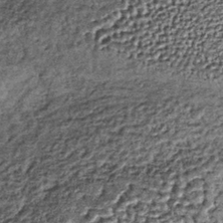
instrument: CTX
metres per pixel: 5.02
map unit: lHb
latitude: -38.8975
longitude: 65.5966
